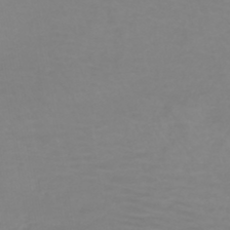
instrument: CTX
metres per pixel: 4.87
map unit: HNb
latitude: -44.9542
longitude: 54.3873
